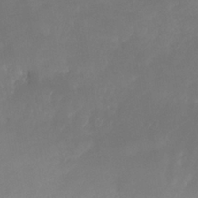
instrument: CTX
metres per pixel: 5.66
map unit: Nhe
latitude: -38.9920
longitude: -118.4979
